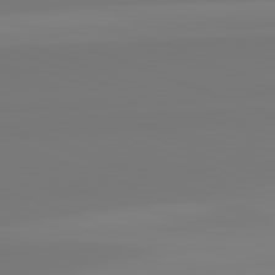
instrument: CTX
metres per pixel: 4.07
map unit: lApd
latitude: 82.4978
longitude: 154.8786
